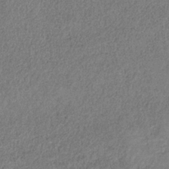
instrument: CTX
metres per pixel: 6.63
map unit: HNb
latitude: -32.1228
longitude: 58.9352
